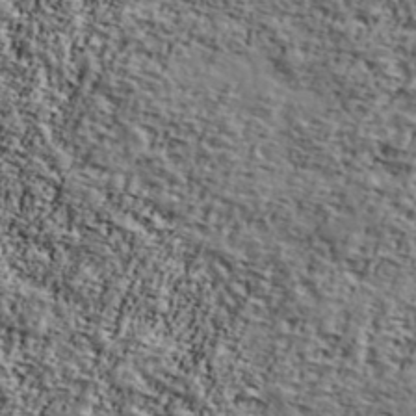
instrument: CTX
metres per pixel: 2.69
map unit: Ave
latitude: 42.0255
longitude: -110.3090
